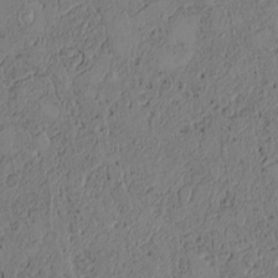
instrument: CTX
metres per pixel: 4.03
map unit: Htu
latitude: 2.4412
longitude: 149.7100
